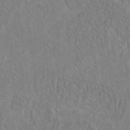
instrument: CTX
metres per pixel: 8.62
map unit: Ht
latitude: 14.7436
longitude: -40.0633
